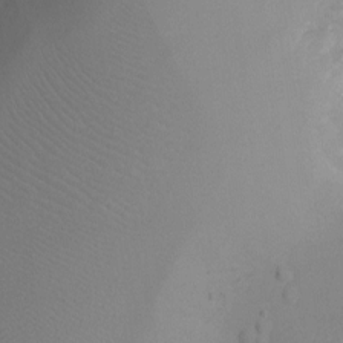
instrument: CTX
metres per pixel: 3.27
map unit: Ht
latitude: -9.4832
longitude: -23.0647
